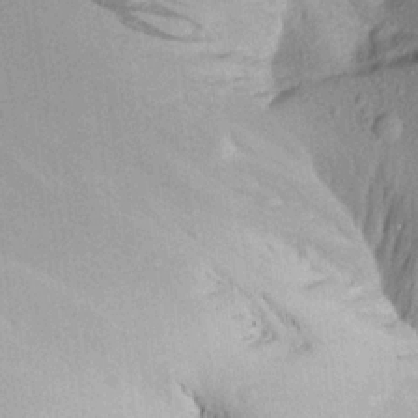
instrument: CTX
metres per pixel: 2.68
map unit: Aa
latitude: 17.7450
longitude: -145.1970
